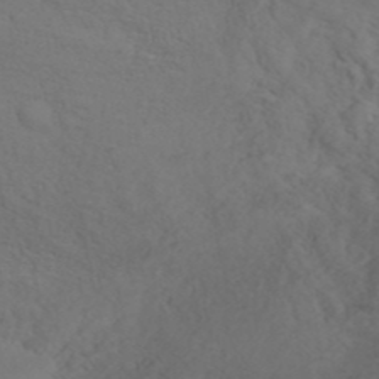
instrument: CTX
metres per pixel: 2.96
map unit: ANa
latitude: 41.4804
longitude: 54.1228
